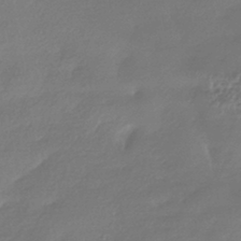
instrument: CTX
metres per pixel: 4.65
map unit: HNhu
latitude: -41.7100
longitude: 94.8786
